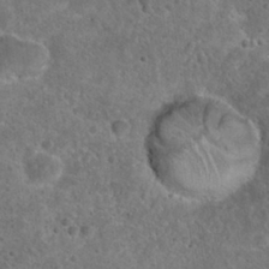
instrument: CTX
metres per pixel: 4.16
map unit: Hto
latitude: 23.3859
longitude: -47.9150
